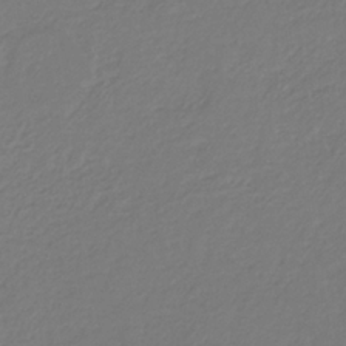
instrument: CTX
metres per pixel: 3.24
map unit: eHb
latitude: -29.7289
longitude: 67.6722
